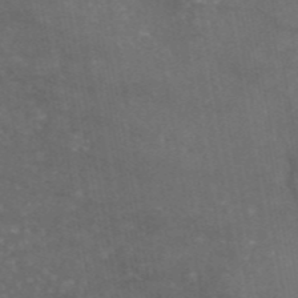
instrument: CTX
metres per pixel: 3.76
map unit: eAb
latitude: 45.8961
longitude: 115.4265
